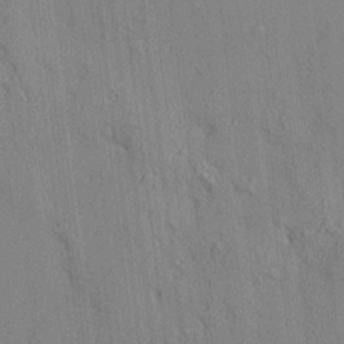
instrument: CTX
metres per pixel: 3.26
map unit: HNhu
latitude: 13.2537
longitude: 10.0850
